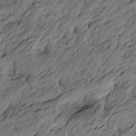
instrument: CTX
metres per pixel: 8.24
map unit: Htu
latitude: -6.2361
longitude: -179.2348
